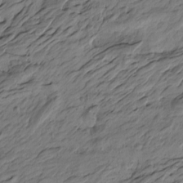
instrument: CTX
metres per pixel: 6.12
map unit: Htu
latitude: -6.1039
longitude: -179.0270
